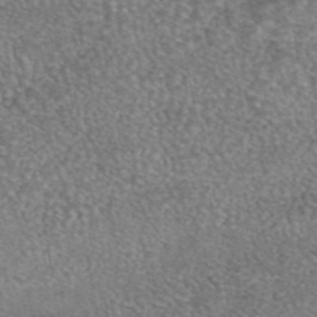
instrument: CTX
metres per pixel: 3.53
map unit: eAb
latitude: 44.8380
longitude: 108.9542
